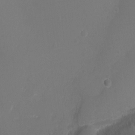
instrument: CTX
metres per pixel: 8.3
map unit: Ht
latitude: -6.3873
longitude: -26.8947
